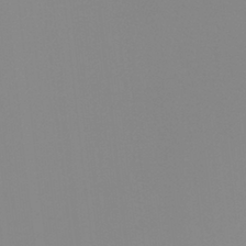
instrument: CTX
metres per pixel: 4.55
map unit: Ht
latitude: -13.4832
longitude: -51.0269
